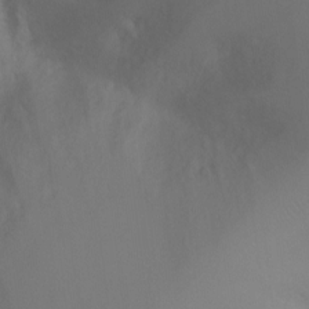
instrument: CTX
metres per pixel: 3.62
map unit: Ht
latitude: -5.7666
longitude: -28.1200
